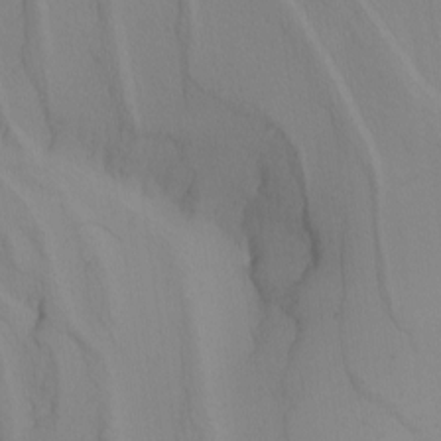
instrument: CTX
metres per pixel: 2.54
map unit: Nhu
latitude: -4.8597
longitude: -93.9150
